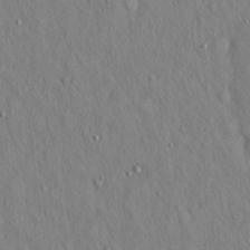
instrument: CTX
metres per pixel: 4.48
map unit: Hto
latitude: 16.0822
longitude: -58.1956
